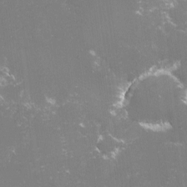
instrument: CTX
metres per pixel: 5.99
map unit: lHvf
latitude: -15.4833
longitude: -101.0270
